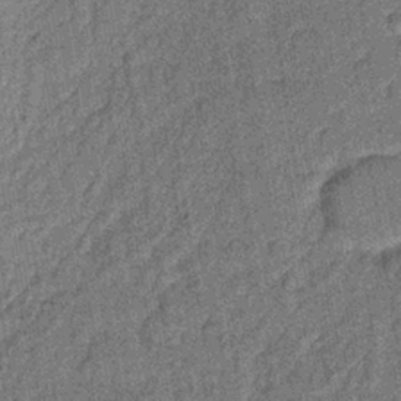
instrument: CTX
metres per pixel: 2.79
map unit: lHb
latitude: -35.5021
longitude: 64.0850
